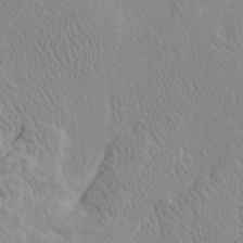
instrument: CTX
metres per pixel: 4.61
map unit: Htu
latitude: -6.7085
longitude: -70.4790
